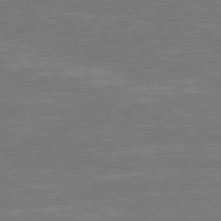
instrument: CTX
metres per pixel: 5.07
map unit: Hpe
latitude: 78.5924
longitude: -126.2334
